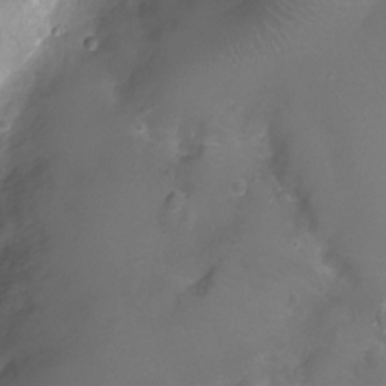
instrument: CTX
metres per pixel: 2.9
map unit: Ht
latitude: -6.2361
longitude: -19.4426
